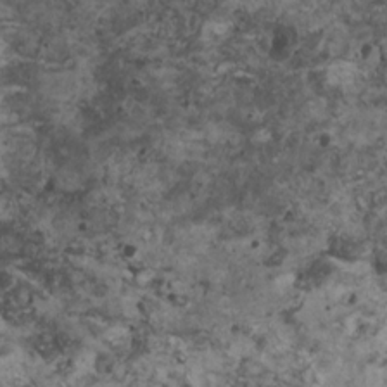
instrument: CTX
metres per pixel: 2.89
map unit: HNhu
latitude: 2.8758
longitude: 4.6518
